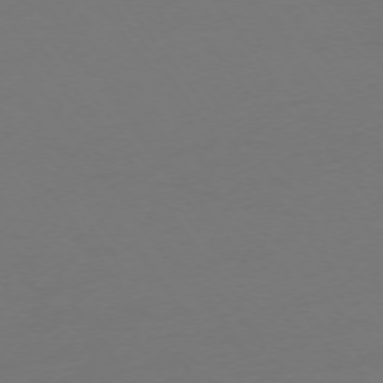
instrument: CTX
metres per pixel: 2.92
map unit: Ap
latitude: -74.6141
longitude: -72.4034
